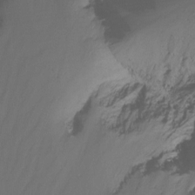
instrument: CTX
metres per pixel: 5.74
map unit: Nhu
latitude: -14.1606
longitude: -58.5735
